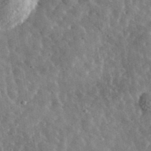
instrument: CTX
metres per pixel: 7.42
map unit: lHvf
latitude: 36.8002
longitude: -89.3293
